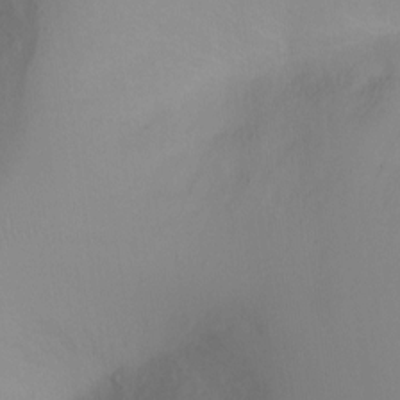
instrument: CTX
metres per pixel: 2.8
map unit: Ht
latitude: -6.7274
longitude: -20.0633
